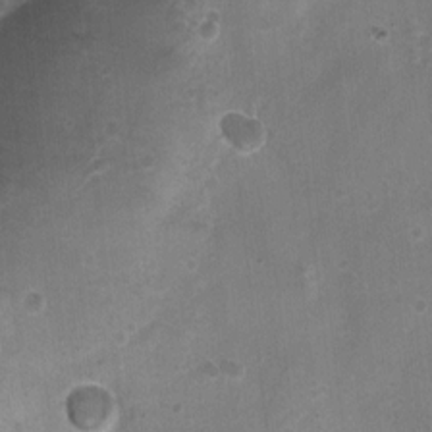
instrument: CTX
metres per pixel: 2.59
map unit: Nhu
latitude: 5.4048
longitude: -18.0444
